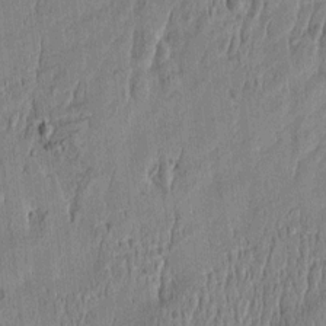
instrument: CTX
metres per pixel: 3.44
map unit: Htu
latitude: -5.2565
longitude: 175.1242
